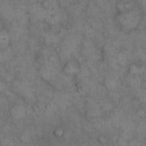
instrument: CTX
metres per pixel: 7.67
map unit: eHh
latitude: 14.5924
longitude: -64.6679
